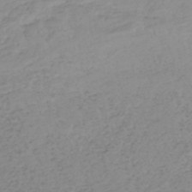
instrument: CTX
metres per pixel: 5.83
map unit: HNhu
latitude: -46.4062
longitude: 30.0472
